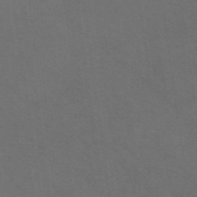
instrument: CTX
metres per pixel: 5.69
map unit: eAb
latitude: 51.0269
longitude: 112.8597
